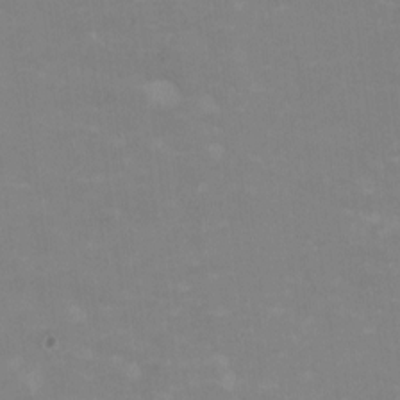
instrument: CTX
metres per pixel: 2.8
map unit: HNhu
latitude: -0.1795
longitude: -3.9906
